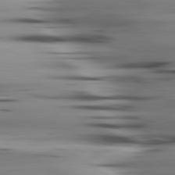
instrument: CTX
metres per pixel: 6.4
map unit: lApd
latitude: 80.5357
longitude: -122.7057
